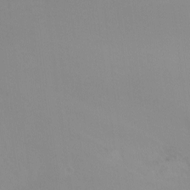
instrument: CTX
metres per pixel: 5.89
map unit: Nhu
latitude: -11.4643
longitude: -65.7450
